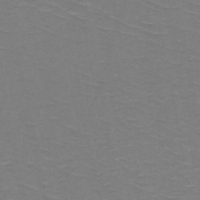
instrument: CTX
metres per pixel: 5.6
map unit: HNb
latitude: -49.5399
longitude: -47.0648
